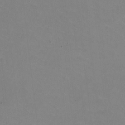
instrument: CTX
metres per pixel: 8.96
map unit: HNhu
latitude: -1.9179
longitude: -3.0836
